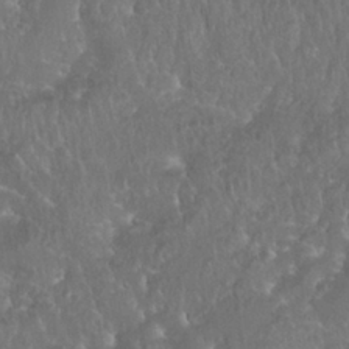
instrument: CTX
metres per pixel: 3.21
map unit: Nhu
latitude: 28.1200
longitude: -65.7827
